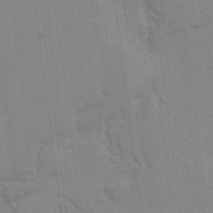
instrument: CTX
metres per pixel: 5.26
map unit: Ave
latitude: 17.3293
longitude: -128.8947
